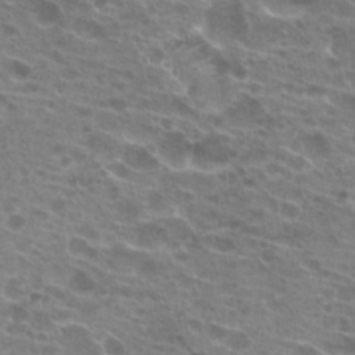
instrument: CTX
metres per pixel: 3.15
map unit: Hto
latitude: 22.8758
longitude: -39.8961
